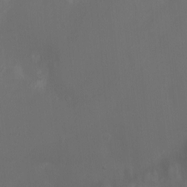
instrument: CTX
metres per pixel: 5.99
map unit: Ht
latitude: -4.8219
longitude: -18.5168
